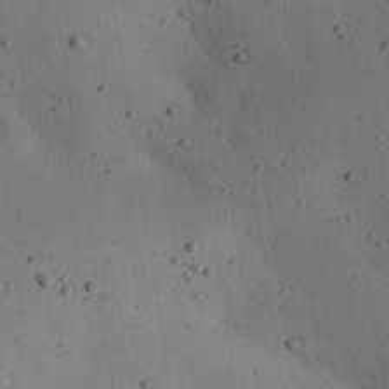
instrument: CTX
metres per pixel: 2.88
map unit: eHh
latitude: 24.9135
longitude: -71.8961
